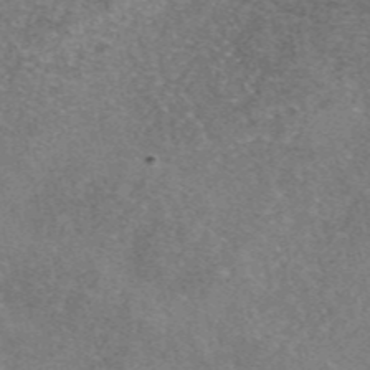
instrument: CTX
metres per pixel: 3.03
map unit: eAb
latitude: 47.2537
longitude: 103.1431
